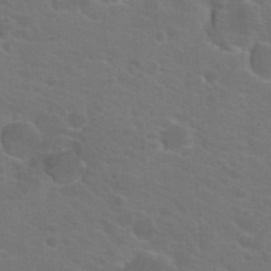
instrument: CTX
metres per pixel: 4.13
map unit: Hto
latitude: 23.2915
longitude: -36.3656
